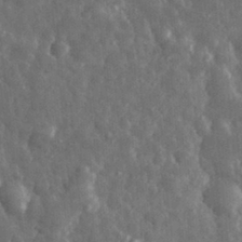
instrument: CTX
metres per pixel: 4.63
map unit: eHh
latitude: 31.8962
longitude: -71.8016
